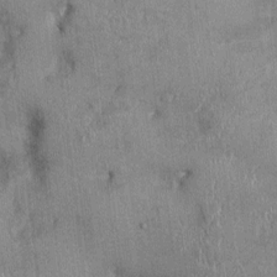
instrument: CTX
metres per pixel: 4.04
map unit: Ht
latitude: -1.2754
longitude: -13.4427
